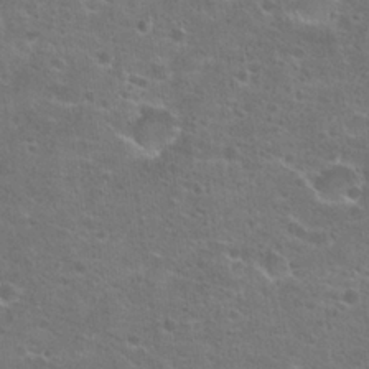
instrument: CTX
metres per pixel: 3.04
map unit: Hto
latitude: 23.1781
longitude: -44.2144
